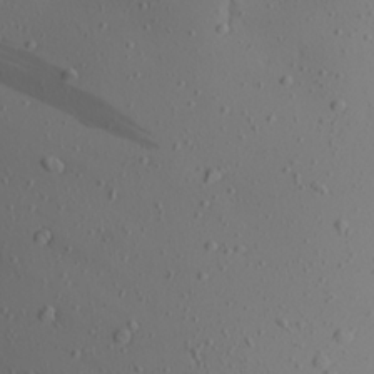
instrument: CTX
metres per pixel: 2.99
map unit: Aa
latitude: 24.1388
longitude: -144.3845
